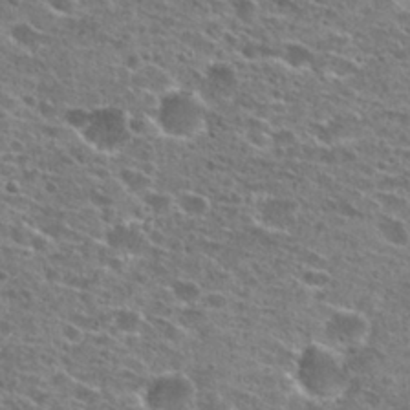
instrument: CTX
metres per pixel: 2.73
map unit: Hto
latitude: 26.1200
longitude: -47.4049
